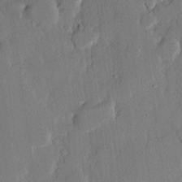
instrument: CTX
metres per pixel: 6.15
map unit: lHvf
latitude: 20.4034
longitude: 146.5762
